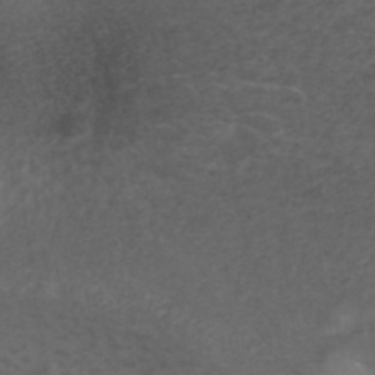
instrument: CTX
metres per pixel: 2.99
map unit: ANa
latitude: 39.2915
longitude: 23.1053
